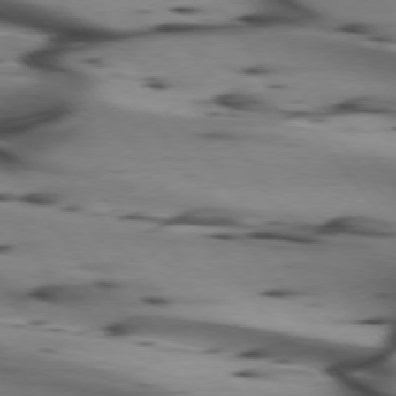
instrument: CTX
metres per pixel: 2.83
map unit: lApd
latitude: 74.8191
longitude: -65.2159
